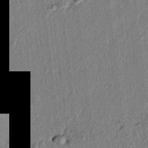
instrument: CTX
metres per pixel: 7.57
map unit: lAvf
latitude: 7.9528
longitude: 166.7652
